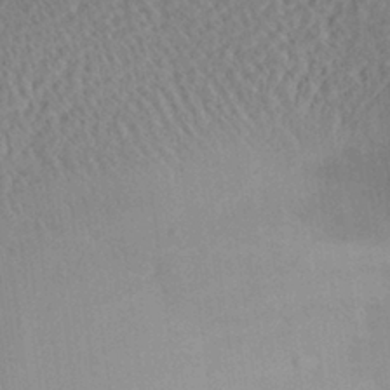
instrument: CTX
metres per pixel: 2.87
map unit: Aa
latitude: 29.0647
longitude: -137.2726
